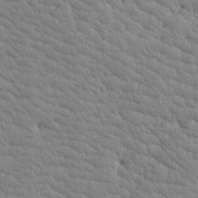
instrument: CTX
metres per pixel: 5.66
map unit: Aa
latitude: 17.6694
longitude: -143.0836
